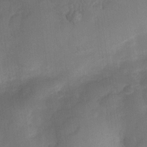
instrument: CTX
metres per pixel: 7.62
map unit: Nve
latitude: -26.8408
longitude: -148.2334
